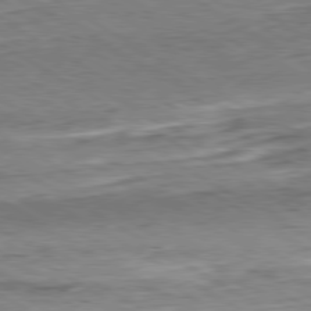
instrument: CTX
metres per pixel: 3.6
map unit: Hpe
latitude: -80.6708
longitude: 22.4251
